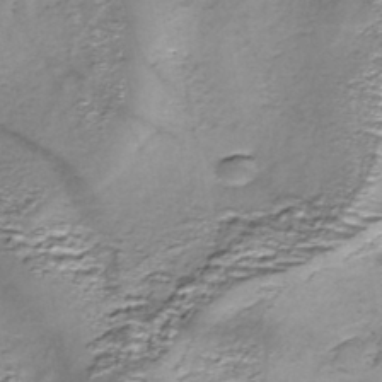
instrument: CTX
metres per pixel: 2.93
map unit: Nhe
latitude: -45.4643
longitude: 153.2187
